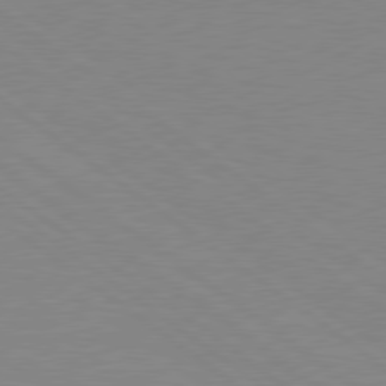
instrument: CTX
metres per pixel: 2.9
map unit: Hpe
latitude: 78.7058
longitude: -125.0647
